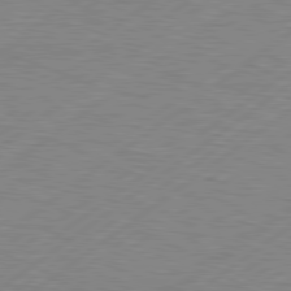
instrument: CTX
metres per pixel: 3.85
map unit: Hpe
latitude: 79.2159
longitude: -120.3845
